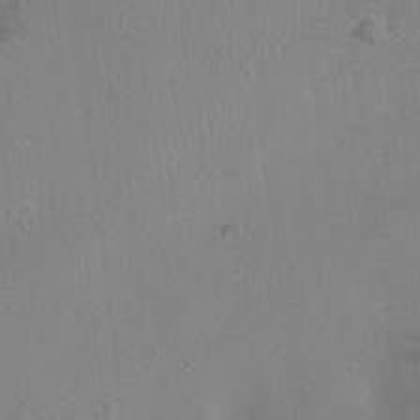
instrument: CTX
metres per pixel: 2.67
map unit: Ht
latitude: -4.4818
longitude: -17.0458
